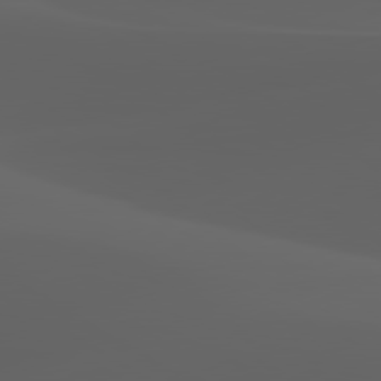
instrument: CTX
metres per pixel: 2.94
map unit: lApd
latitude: 80.0444
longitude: -93.1214
